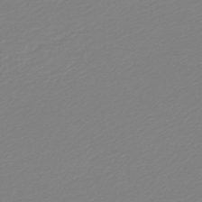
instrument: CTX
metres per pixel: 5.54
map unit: lHb
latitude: -46.8786
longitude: 67.3132
